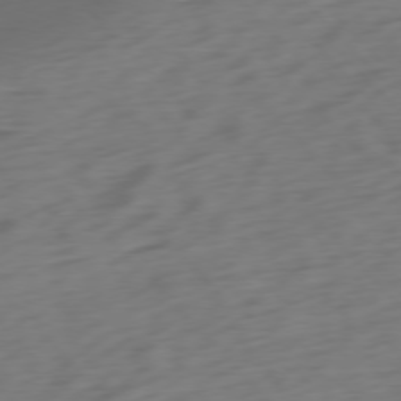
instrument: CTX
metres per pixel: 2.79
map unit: Ap
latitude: -76.7463
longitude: -78.9325
